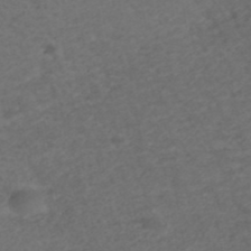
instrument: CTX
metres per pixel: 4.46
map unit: ANa
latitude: 42.6302
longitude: 27.6155
